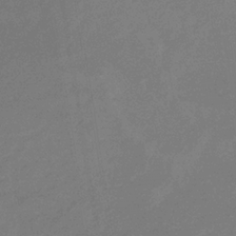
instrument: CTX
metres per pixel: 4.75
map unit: lHb
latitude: -34.6329
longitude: 67.6344
